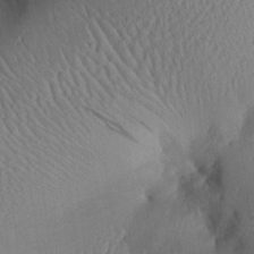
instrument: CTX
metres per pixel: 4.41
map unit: Aa
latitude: 28.9136
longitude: -135.7638
